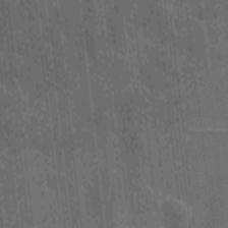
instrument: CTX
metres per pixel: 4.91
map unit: Ave
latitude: -9.3887
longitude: -122.9325
